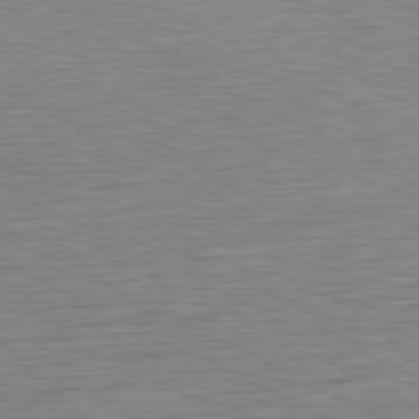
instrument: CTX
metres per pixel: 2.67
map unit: Ap
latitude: -80.9353
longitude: -86.0444
